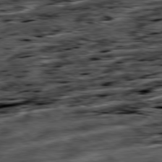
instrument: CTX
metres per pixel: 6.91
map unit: Ap
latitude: -79.5021
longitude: -50.1577
